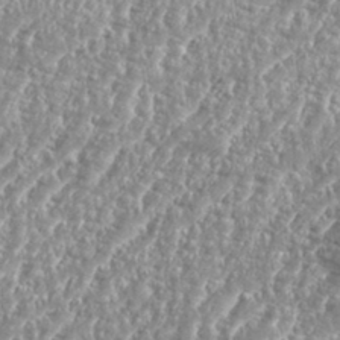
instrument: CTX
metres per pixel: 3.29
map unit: eHh
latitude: 35.2726
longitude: -134.9891
